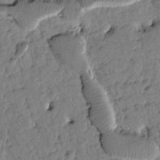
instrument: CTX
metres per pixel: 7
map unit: Htu
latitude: 1.7449
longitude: 177.3510
